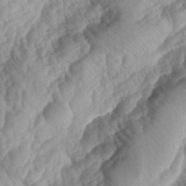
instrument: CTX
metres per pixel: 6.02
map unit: lAa
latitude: -4.2550
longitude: -127.2726
